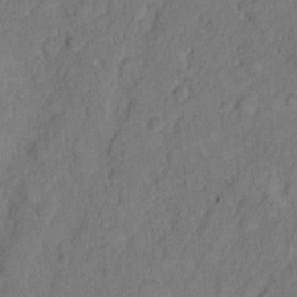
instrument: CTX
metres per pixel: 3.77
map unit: Hto
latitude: 5.3482
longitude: -61.0647
